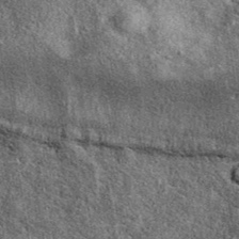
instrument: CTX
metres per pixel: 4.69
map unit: eAb
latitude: 39.3482
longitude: 106.3684
